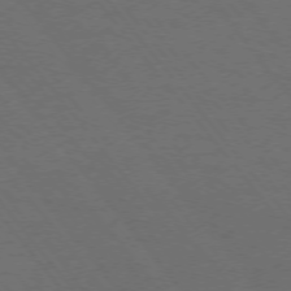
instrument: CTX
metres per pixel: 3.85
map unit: Ap
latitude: -76.2550
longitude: -62.6680
